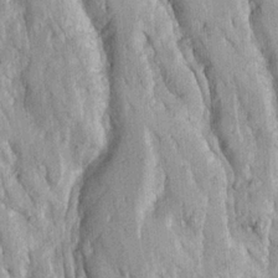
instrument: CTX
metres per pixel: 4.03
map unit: Ave
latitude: 23.2348
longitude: -133.7639
